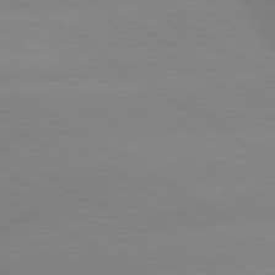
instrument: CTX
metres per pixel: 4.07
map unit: lApd
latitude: 80.1200
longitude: -152.6680
